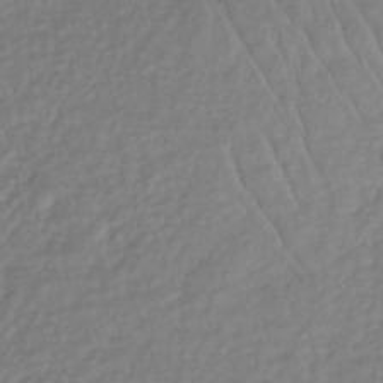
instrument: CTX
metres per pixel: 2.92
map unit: lHb
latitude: -37.6155
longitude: 69.5399
